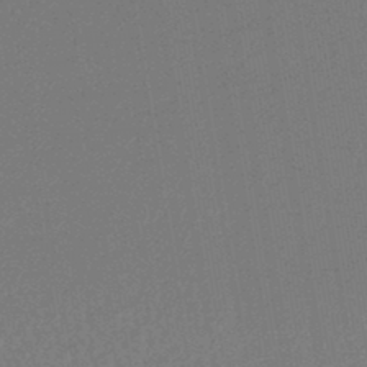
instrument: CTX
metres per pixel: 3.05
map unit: lHb
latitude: -44.4440
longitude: 64.7274
